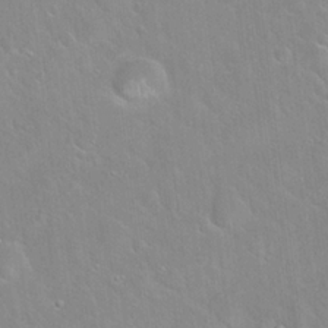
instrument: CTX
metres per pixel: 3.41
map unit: Hto
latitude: 21.7828
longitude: -52.2901
